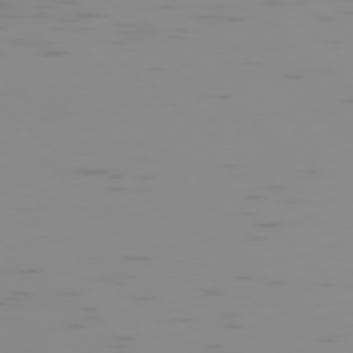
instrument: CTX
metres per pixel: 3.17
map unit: Ap
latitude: -78.1039
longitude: -62.8758
